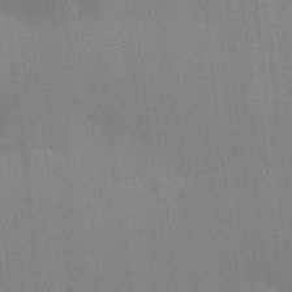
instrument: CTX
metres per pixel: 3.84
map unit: HNhu
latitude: 7.8583
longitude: 15.8990
